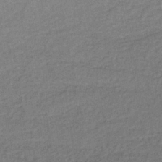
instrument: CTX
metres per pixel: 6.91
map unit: lHb
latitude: -37.9178
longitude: 59.6910
